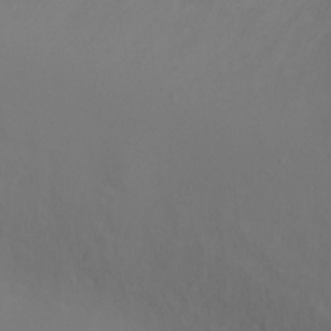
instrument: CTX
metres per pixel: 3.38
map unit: Ht
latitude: -6.5951
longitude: -26.5546
